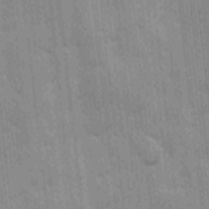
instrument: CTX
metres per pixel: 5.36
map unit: Ave
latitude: -10.0283
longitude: -123.1025
